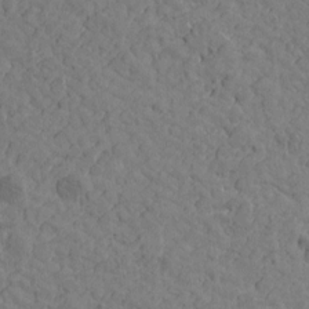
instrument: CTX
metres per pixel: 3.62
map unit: Htu
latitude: -0.8219
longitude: -175.6883
